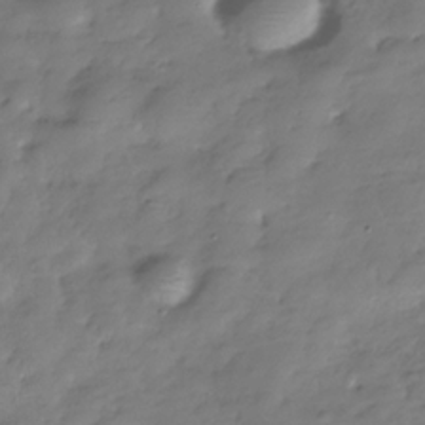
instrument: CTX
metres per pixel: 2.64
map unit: Hve
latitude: -30.9730
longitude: 90.5952
